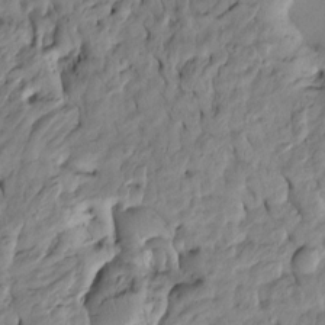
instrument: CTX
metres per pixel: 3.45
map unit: Htu
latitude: -4.4818
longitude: 156.6518
